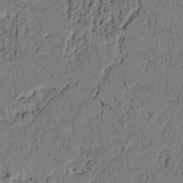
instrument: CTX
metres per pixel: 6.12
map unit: lAvf
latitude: 4.3467
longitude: 165.1620
